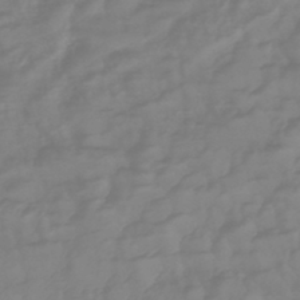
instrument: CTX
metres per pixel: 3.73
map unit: lHb
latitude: -42.1794
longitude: 77.4643
